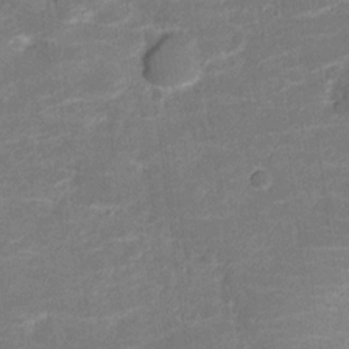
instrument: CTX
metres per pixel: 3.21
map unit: Nve
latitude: -20.4251
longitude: 103.7856
